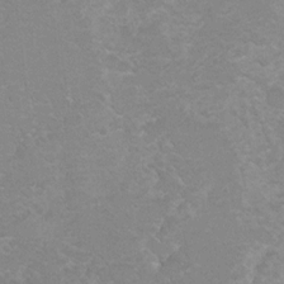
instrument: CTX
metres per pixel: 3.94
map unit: Hto
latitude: 6.7057
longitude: -30.6491
